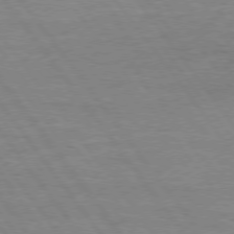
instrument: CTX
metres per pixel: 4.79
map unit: Hpe
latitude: 75.1970
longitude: -144.7813
